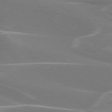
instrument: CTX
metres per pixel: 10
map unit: lApd
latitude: 75.1592
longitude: -62.9136
